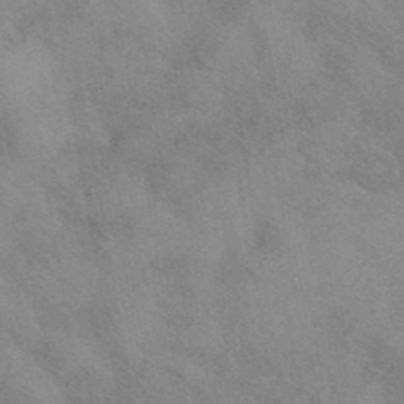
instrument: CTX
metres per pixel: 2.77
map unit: eAb
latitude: 40.4601
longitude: 108.4629
